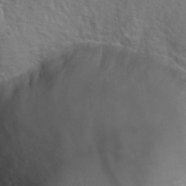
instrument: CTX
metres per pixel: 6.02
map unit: Hto
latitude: 19.1214
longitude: -42.3278
